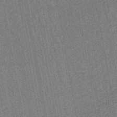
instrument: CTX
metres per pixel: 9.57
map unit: lHb
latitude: -43.4265
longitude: 65.4833
